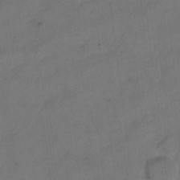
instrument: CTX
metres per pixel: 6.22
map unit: eHh
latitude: 12.9703
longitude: -65.9528
